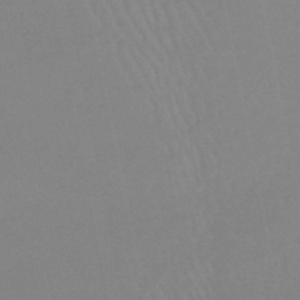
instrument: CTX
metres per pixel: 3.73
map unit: lHb
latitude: -48.7463
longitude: 71.2754
